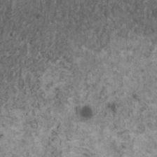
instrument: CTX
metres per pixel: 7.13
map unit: HNhu
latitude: 0.9702
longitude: 4.3873
